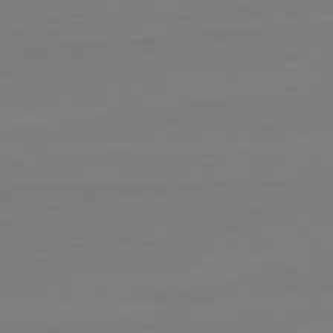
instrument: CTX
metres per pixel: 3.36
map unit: lApd
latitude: 81.9339
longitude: 164.7652
